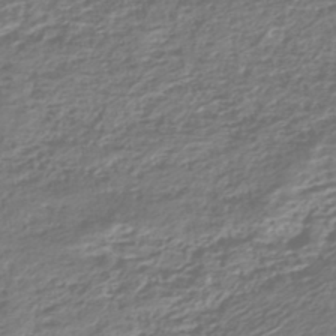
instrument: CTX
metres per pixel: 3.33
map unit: HNhu
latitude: -43.1998
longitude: 103.8422
